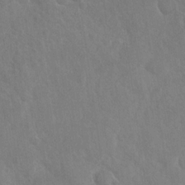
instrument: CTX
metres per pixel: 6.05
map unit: Nhu
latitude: -30.2739
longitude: -62.0444
